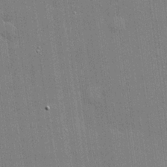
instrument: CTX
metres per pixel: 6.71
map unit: lHvf
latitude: 20.4034
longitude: 142.9730
